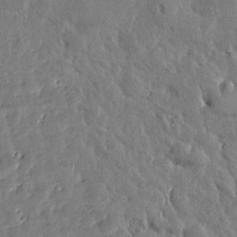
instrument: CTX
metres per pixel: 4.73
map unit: Htu
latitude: 1.1781
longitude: -179.1781
